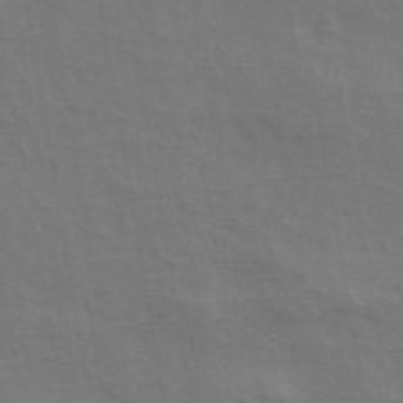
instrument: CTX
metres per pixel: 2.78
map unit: ANa
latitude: 44.1011
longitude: 29.3888
